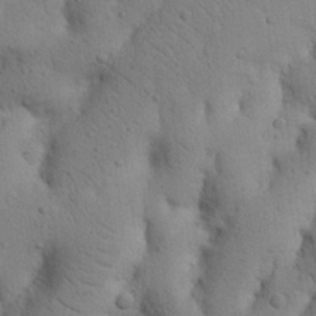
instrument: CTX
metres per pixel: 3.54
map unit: Nhu
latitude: 20.9892
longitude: -74.5735
